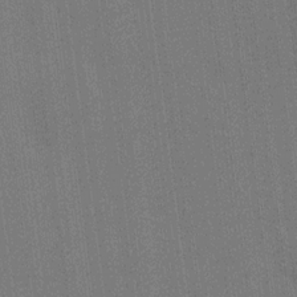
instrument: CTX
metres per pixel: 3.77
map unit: HNhu
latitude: 13.6883
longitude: 14.2362
